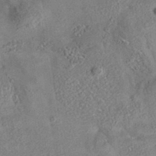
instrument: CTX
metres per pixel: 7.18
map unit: eAb
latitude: 35.1781
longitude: 112.1606
